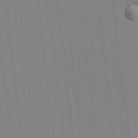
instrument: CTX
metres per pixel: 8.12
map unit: HNhu
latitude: -1.7100
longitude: -6.7057
